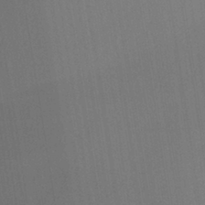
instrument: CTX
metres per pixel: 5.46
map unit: Ave
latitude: 22.6868
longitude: -136.4790
